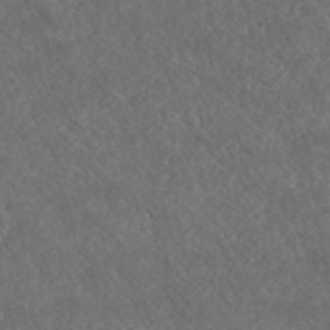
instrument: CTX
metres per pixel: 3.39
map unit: ANa
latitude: 43.3293
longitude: 27.7666
